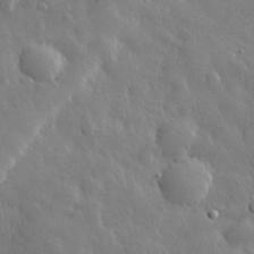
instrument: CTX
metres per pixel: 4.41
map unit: eHh
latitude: 29.3104
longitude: -78.8380
